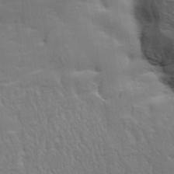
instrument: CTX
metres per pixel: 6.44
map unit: eHh
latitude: 34.8569
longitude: -133.1025
